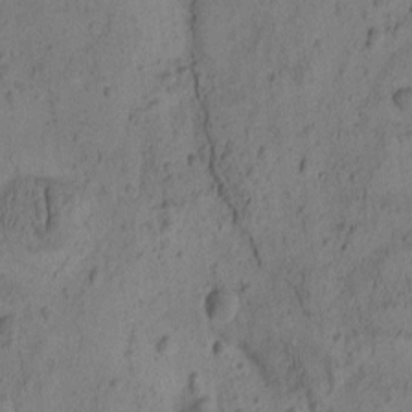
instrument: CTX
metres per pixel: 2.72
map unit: eHh
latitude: -1.6344
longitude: 16.8597
